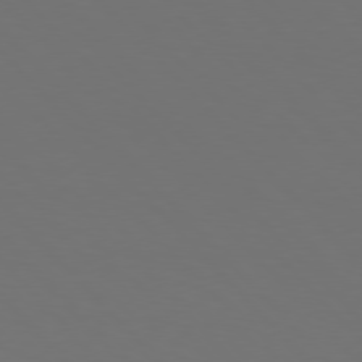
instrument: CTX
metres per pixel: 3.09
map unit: Hpe
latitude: 76.9136
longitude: -167.3292
